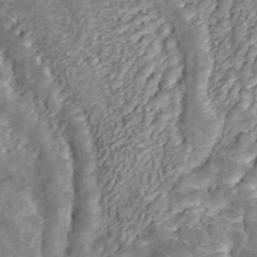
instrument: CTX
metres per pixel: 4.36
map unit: ANa
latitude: 45.0458
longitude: 25.6533
